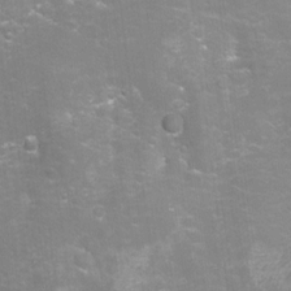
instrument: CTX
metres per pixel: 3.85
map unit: Aa
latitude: -8.7652
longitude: -72.0633
